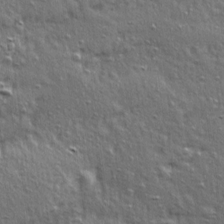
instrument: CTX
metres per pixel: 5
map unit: Ave
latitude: 15.8773
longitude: -104.8947
